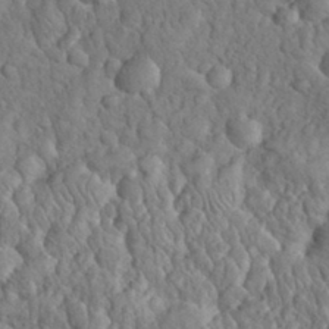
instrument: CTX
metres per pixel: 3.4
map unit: eHh
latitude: 32.4034
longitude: -65.8961
